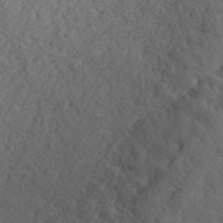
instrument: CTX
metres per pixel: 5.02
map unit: ANa
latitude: 41.6315
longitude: 53.4454
